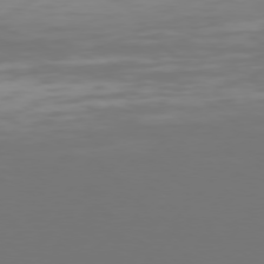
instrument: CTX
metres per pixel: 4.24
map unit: Hpe
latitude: 75.5182
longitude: -128.2522
